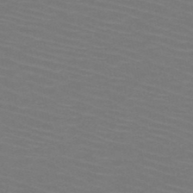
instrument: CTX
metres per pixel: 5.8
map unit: HNb
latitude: -47.7288
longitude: -45.3859
